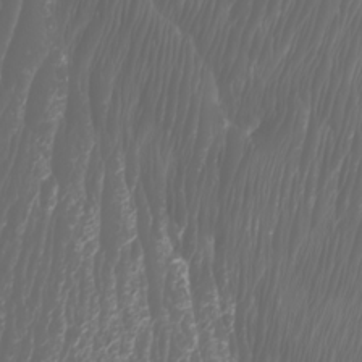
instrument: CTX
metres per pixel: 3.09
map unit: Htu
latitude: -5.3320
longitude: -73.7828
